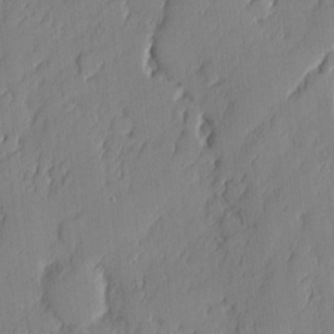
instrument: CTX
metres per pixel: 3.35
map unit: eHh
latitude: 4.8191
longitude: -76.2333
